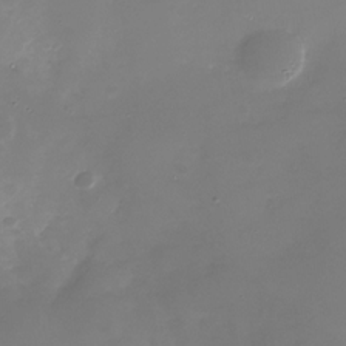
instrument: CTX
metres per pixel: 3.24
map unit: Nhu
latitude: -28.5385
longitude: -69.1781
